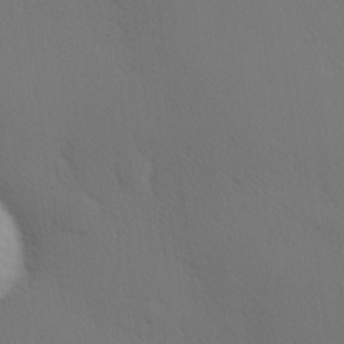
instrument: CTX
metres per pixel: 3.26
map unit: Hve
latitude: 19.4804
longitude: 150.1039
